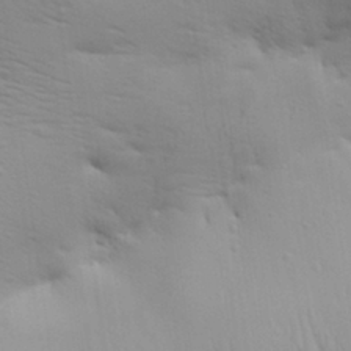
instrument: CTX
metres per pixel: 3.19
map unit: Aa
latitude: 29.0269
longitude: -134.6112
